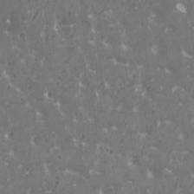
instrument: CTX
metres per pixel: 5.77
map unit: HNhu
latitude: 0.8569
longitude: 6.8408
